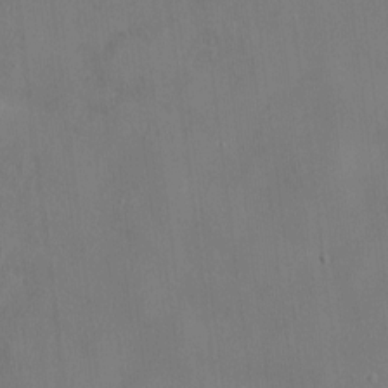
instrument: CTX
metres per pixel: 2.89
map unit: HNhu
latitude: 3.5749
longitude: -6.8002
